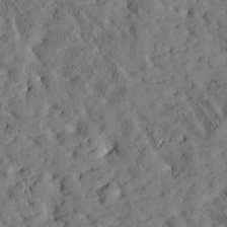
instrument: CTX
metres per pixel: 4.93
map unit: Htu
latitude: -3.3509
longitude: 174.6140
